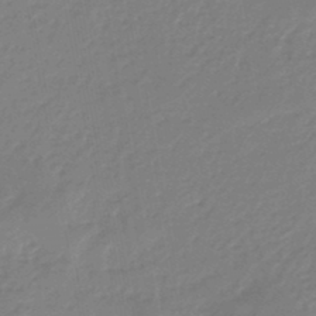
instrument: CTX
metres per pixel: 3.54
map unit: eHb
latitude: -46.0661
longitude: 82.9731
